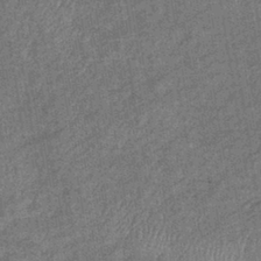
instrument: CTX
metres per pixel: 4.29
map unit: eHb
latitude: -39.4644
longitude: 79.2565
